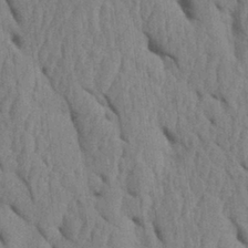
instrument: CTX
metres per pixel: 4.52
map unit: Htu
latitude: 1.9906
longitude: 148.5763
